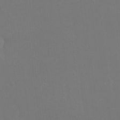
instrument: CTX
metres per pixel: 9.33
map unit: Ht
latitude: -15.7478
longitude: -41.3481
